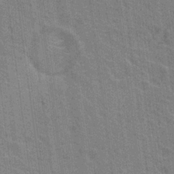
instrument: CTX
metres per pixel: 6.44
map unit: Nhu
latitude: 18.9136
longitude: -30.8569
